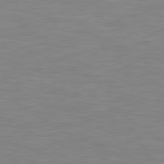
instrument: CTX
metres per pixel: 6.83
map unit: Hpe
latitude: 79.4805
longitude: -126.8569
